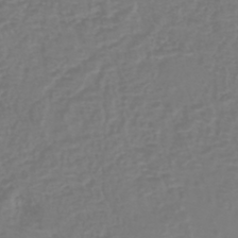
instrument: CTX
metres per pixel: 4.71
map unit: eHh
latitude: -42.4251
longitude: -33.4237
